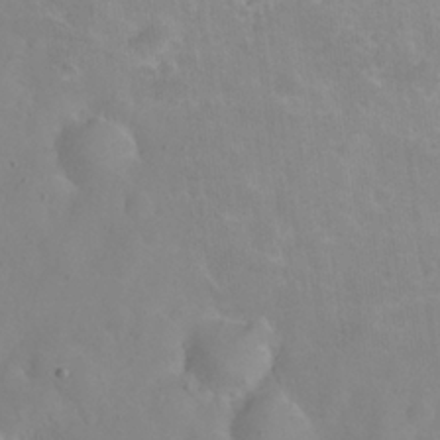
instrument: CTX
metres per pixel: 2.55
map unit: eHh
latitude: 24.5167
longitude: -63.4994
